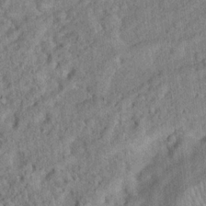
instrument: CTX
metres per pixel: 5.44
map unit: Hto
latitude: 17.1025
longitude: -52.6113
